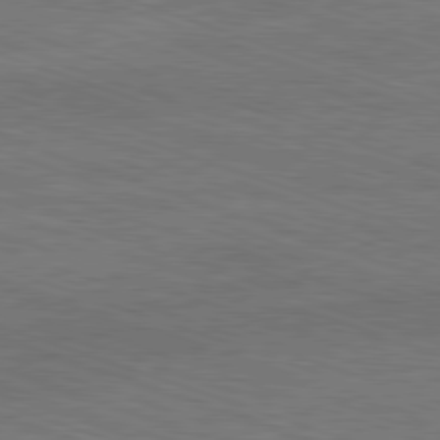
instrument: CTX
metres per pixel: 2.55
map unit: Ap
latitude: -81.5966
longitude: -73.2915
